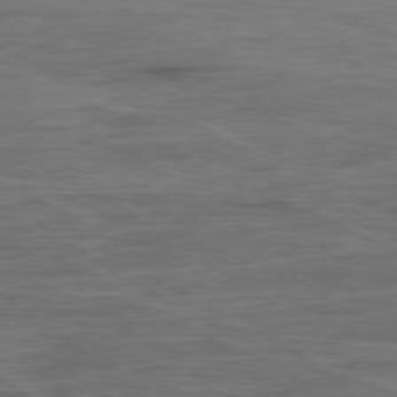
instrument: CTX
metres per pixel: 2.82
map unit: Ap
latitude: -79.4832
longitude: -78.2145
